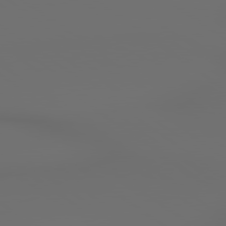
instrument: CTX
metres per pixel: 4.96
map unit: lApd
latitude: 79.3293
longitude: 176.6330
